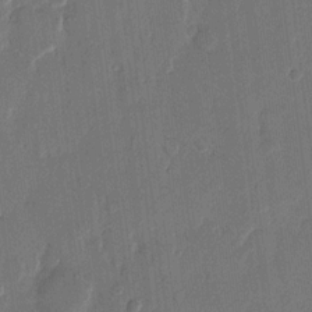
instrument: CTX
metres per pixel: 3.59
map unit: eHh
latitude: 13.4616
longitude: -68.9136
